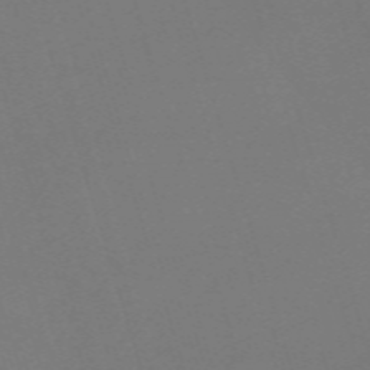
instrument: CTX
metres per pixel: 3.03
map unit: eHh
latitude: -62.8975
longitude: 51.0675
